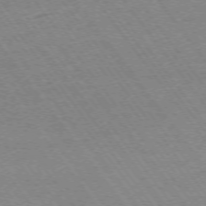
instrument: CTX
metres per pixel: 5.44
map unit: Ap
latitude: -74.5385
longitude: -82.4223
